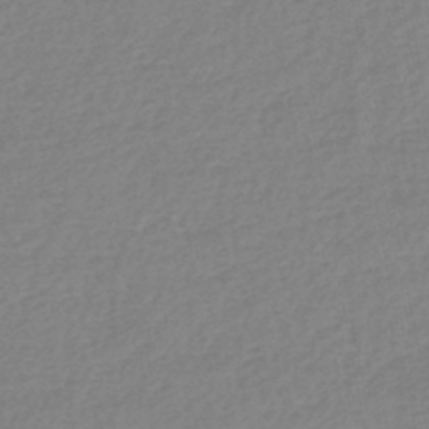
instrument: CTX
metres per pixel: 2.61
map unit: eHb
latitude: -44.9920
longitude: 84.2550
